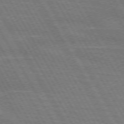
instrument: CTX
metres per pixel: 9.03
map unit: lApd
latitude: 71.9339
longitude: -55.7261
